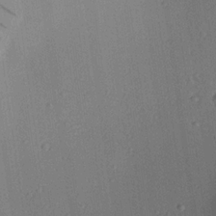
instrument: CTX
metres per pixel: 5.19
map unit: Aa
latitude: 19.8583
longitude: -141.0647
